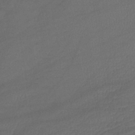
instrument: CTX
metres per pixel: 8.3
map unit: lHb
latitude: -38.6519
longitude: 69.1431
